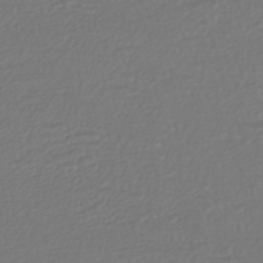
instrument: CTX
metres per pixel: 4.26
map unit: HNhu
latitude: -46.1605
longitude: 99.2565
